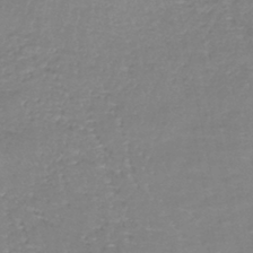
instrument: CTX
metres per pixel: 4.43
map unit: lHb
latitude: -41.3509
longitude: 65.4455
